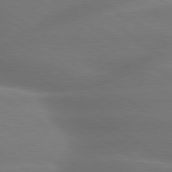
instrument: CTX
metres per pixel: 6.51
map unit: lApd
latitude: 79.5182
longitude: -134.0633
